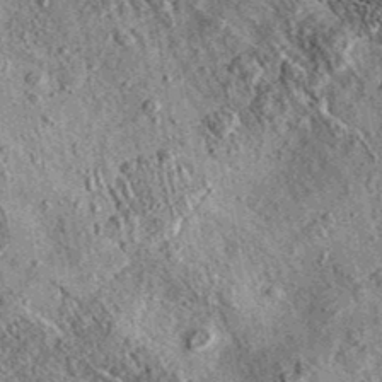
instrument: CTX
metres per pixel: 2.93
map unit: eAb
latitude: 36.1955
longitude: 109.7289
